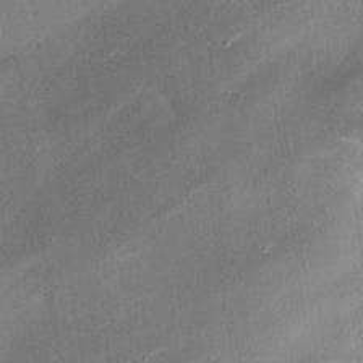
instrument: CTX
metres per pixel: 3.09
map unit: eHh
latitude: 24.4034
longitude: -90.7624
